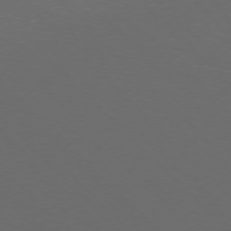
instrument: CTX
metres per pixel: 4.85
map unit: Ap
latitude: -75.7667
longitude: -68.0633
